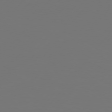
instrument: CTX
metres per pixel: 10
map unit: Hpe
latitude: 75.3860
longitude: -129.3859
